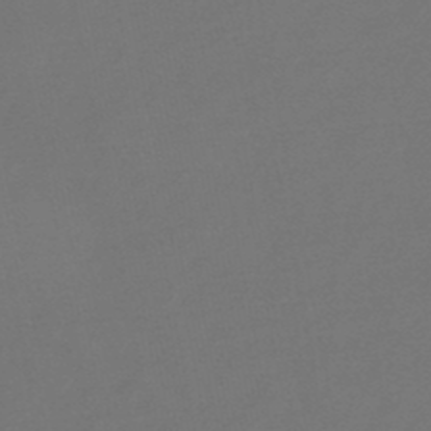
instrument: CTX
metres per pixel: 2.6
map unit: HNb
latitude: -47.8044
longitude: 57.4643
